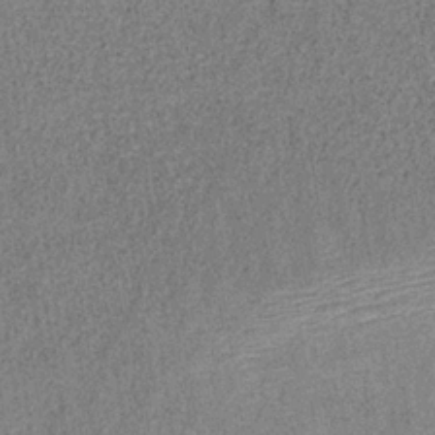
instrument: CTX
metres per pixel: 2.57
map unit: HNb
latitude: -33.9556
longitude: 54.1795
